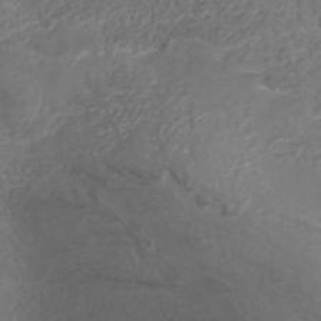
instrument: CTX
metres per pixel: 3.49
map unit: ANa
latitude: 38.4790
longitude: 23.4832
